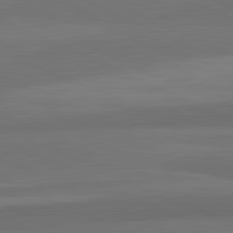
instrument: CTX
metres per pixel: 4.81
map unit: lApd
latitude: 82.3278
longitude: 157.8800
